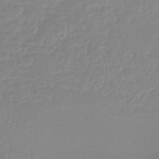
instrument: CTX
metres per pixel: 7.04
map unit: lHb
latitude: -45.1242
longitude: 72.3684
